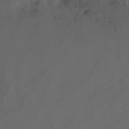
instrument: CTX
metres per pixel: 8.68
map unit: Nhu
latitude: -15.6533
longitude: -57.7449
